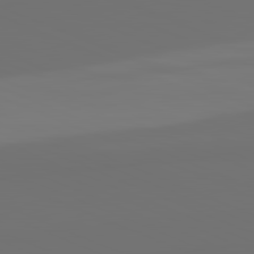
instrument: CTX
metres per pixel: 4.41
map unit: lApd
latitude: 82.1199
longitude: 155.9367
